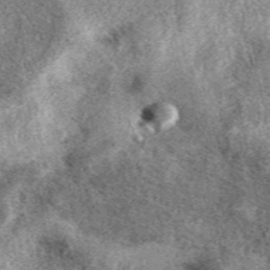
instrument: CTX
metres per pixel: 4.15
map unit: eAb
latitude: 39.1025
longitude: 109.8989
